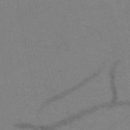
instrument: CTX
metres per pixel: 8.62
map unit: HNb
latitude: -52.1227
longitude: -44.1389
